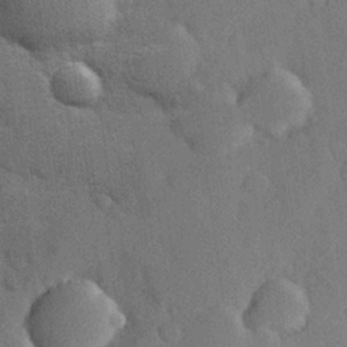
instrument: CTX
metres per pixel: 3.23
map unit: Hve
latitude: 25.8016
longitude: 149.7856
